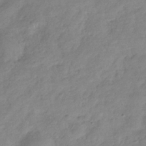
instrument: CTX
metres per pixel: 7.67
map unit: Hve
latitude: -32.5385
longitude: 90.0850
